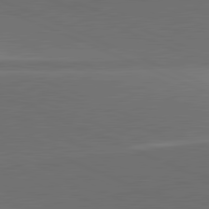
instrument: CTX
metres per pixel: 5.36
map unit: lApd
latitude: 81.8205
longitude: 138.1795
